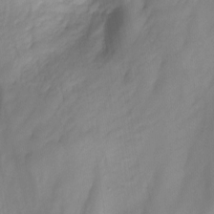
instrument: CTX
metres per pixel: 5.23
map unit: Nhu
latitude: -12.9542
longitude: -59.2915
